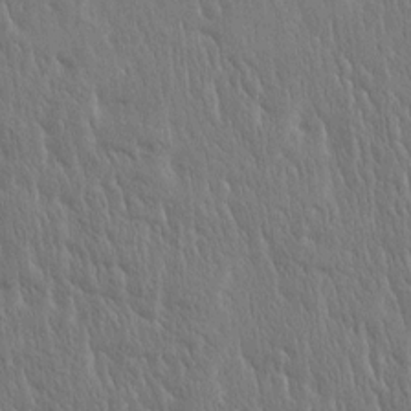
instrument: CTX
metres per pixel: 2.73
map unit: Htu
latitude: -4.1039
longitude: 174.4628
